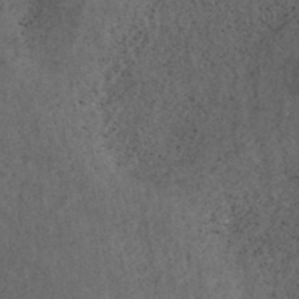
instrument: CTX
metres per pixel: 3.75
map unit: ANa
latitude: 39.3293
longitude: 22.3873
